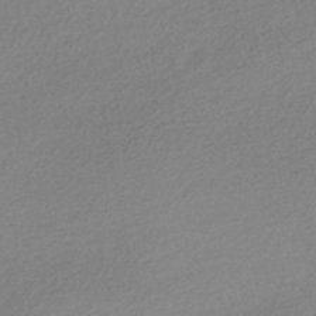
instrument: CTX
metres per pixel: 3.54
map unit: HNhu
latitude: -43.5210
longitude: 95.7855
